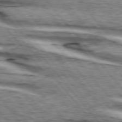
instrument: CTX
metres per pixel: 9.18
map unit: lApd
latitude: 75.8205
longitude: -82.1766
